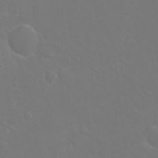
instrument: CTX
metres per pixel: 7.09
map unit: Hto
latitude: -4.0283
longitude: -35.1970
